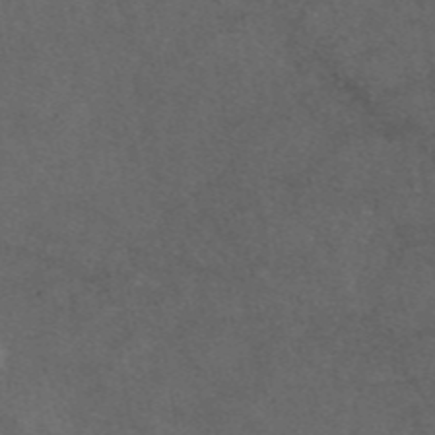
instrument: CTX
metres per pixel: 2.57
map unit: eAb
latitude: 46.8947
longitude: 112.1606
